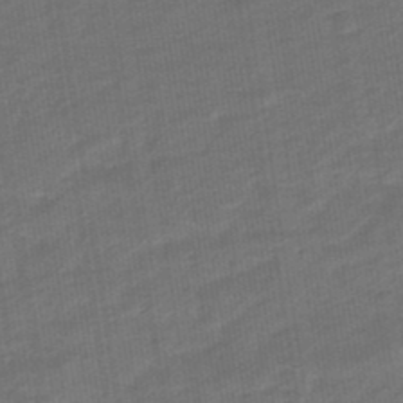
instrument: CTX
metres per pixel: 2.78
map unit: eHb
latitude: -47.5777
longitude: 88.1039
